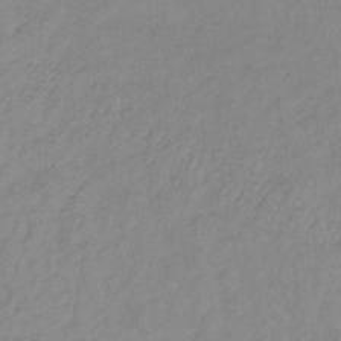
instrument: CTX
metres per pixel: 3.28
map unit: lHb
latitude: -36.5195
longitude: 70.3306
